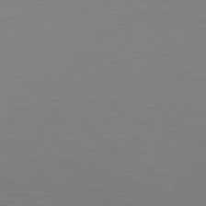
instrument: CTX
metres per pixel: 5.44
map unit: Hpe
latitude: 77.8772
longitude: -125.5371
